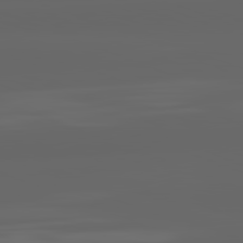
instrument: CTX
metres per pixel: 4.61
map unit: lApd
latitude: 82.2333
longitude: -168.2523
